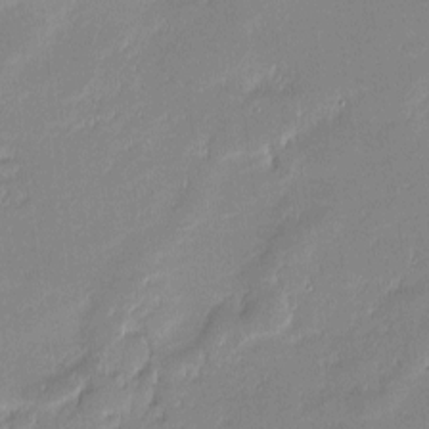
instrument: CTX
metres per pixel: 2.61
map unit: eHh
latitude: -2.6140
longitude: -82.1388
